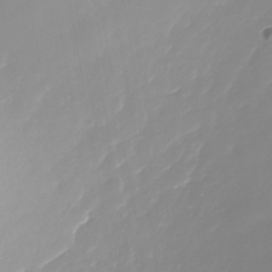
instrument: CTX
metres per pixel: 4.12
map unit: Nhe
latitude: -37.5777
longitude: -87.5182
